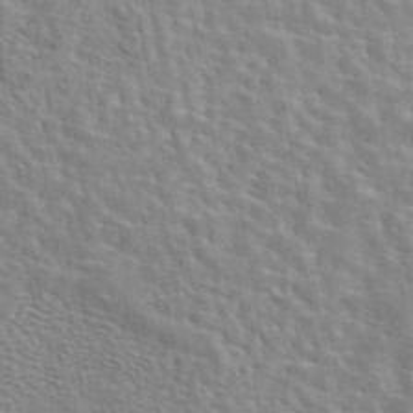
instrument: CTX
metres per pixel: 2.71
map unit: eAb
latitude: 44.0822
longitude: 113.5588
